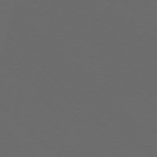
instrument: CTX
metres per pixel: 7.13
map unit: Hpe
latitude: 76.7246
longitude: -168.1956
